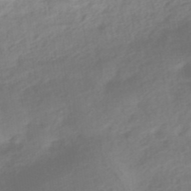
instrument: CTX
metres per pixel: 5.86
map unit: HNhu
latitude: -40.8597
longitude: 92.8408
